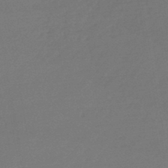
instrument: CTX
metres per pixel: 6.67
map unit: lHb
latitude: -46.4251
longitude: 60.4440
